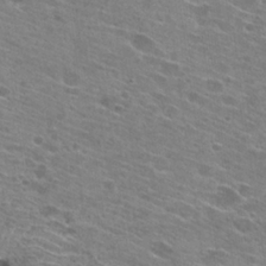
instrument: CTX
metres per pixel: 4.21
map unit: Hto
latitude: 24.0255
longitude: -42.7435
